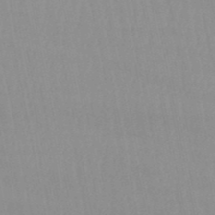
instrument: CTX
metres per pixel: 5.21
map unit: eHb
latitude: -50.0661
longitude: 68.2361
